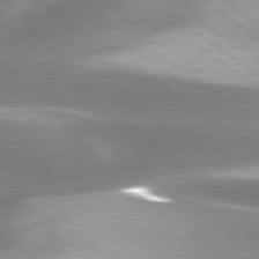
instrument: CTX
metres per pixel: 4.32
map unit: lApd
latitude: 80.1011
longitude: -119.4237
